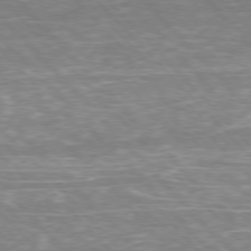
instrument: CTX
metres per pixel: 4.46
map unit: Hpe
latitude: -77.1809
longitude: -12.6680
